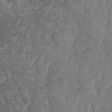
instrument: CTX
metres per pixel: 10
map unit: HNhu
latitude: 6.2711
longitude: 1.6344
